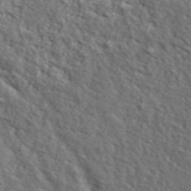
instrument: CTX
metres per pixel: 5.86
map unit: lHvf
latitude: 38.3089
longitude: -87.2537
